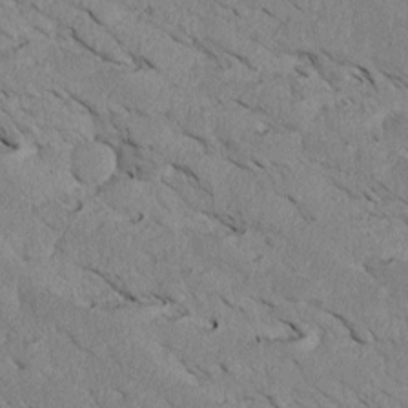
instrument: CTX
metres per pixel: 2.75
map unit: Htu
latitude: 3.2915
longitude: 152.9163
